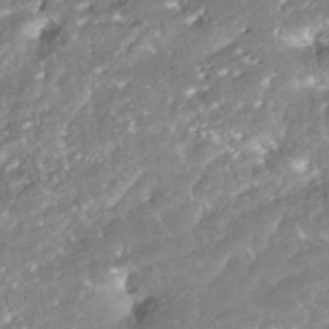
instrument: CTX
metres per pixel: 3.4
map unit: ANa
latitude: -41.5210
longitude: 103.6155
